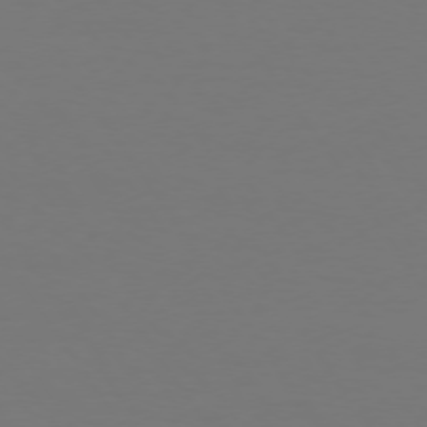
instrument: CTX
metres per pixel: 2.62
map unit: Hpe
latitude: 73.3482
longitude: -123.1403
